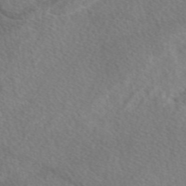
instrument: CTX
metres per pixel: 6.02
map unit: eAb
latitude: 48.1767
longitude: 118.0283
